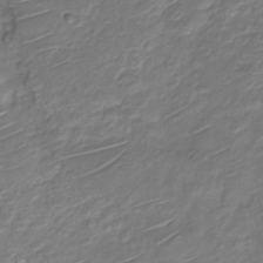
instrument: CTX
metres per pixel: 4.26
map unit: Nve
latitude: -19.6911
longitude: 105.8800
